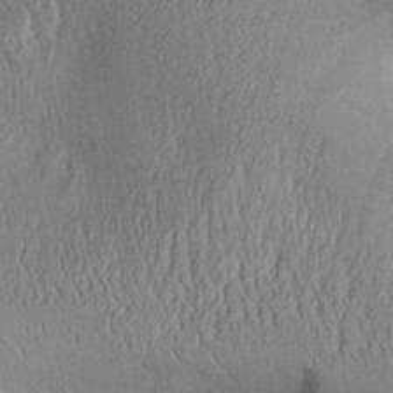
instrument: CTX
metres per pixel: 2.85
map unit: Aa
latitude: 26.4223
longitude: -134.8569
